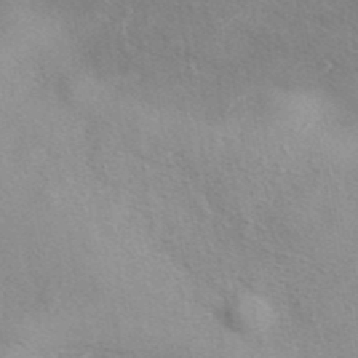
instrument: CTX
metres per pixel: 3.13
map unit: eAb
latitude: 40.3656
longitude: 106.1039
